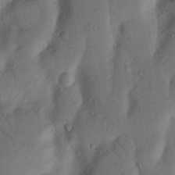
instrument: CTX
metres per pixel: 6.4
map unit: Nhu
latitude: 18.1200
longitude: -77.1403
